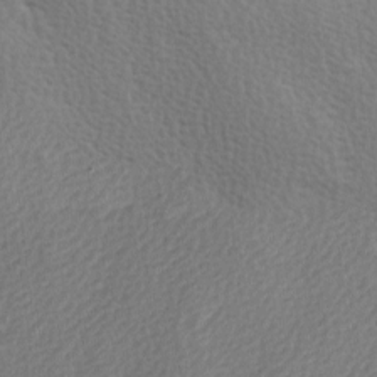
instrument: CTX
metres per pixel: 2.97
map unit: Ave
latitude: 0.2144
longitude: -114.9324
